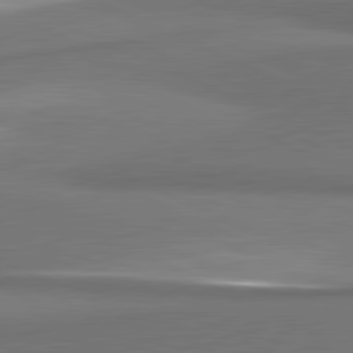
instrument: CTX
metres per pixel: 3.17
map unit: lApd
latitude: 81.4993
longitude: 174.7274
